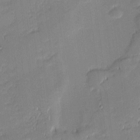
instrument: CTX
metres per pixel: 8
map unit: eHh
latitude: -1.8612
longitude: -83.0080
